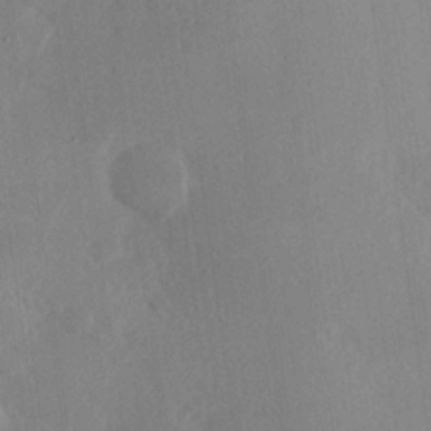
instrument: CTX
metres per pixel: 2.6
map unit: Hve
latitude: 19.7071
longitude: 149.6155
